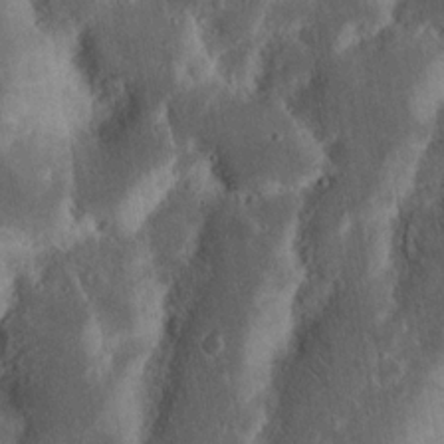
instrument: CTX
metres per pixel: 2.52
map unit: Nhu
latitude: 15.4427
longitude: -74.4412
